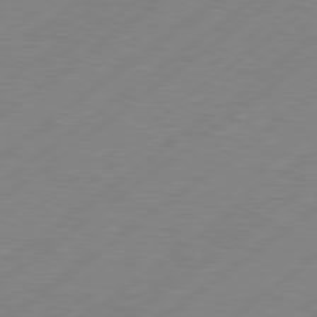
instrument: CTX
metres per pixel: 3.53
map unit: Hpe
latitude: 78.8380
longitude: -120.4034
